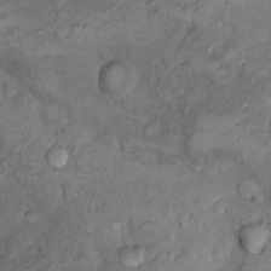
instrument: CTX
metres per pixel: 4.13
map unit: Nhu
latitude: 9.4238
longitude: -25.0269
